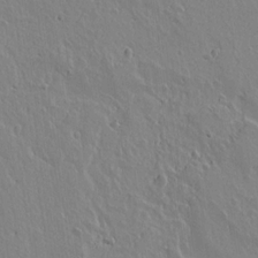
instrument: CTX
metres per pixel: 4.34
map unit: lAvf
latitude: 14.5168
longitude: -125.8583
